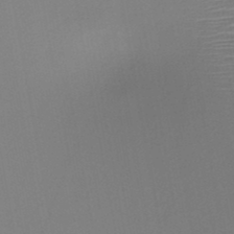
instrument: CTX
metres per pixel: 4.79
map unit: HNb
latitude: -46.6140
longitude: -42.6868
